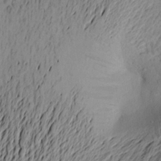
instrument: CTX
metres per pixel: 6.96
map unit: Aa
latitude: 22.4412
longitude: -149.1025
